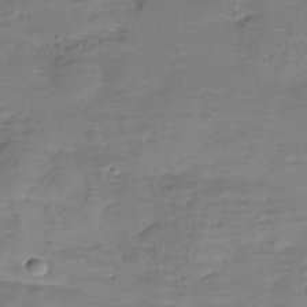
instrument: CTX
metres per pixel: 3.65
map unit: Hve
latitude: -28.1039
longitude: 91.2565
